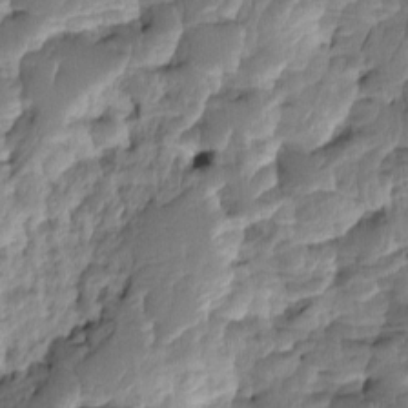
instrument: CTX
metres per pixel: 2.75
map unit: eHh
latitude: -1.9556
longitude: 14.4251
